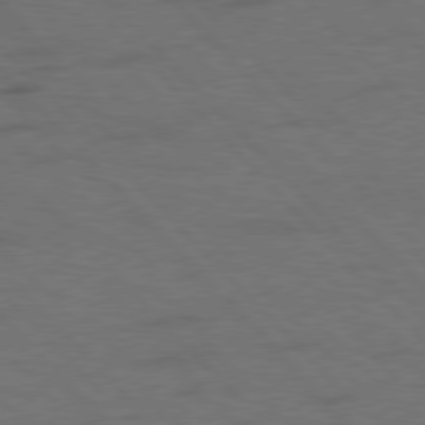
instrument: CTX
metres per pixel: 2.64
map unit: Hpe
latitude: 77.0269
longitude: -154.3278
